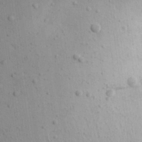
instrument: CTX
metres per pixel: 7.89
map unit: Aa
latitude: 23.2348
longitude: -144.7813
